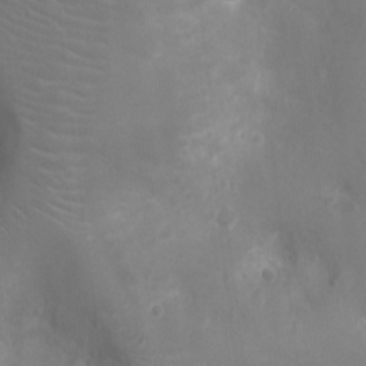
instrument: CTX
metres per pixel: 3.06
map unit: Ht
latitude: -3.5588
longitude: -16.3467
